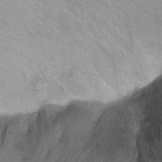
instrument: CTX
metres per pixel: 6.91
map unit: Ht
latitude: -4.9352
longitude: -36.1389
